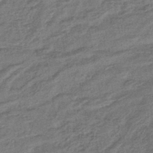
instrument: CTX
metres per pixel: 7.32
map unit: lHb
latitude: -42.9919
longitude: 80.0472
